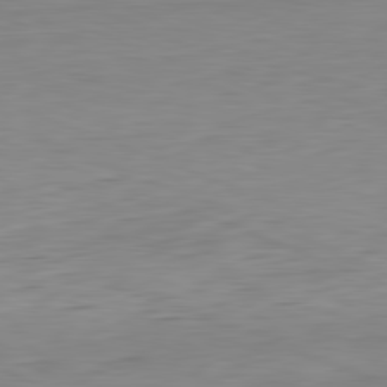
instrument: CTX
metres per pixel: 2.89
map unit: Hpe
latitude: -82.1039
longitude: 6.8975
